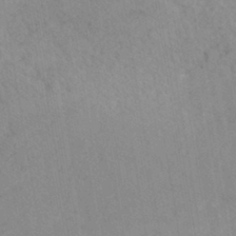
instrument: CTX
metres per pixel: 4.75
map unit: eHh
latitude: -42.3306
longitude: -32.3467
